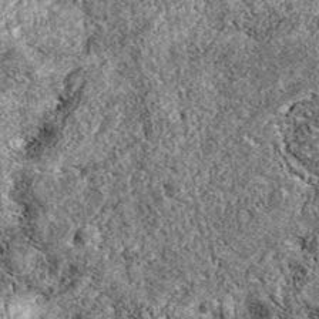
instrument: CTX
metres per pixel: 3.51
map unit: eAb
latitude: 38.7057
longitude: 111.9745
